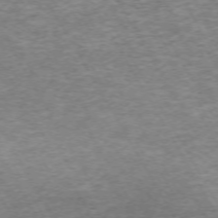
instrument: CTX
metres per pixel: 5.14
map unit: Hpe
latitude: -72.0850
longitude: 13.5210
